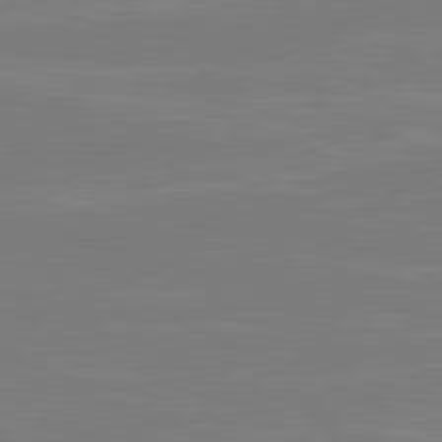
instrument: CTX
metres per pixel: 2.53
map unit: lApd
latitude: 81.6505
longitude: -170.1389
